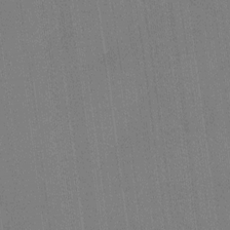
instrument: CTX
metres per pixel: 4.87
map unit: Ht
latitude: -6.4062
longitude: -27.5938
